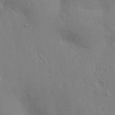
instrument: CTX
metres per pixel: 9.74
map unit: HNhu
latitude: 6.8380
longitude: -3.1970
